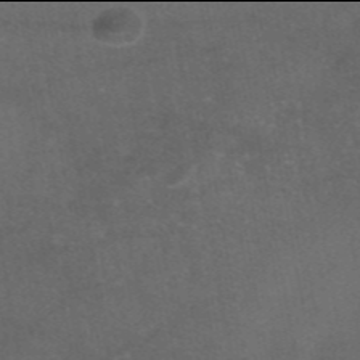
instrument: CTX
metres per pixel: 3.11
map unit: eAb
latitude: 45.9906
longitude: 114.4440
